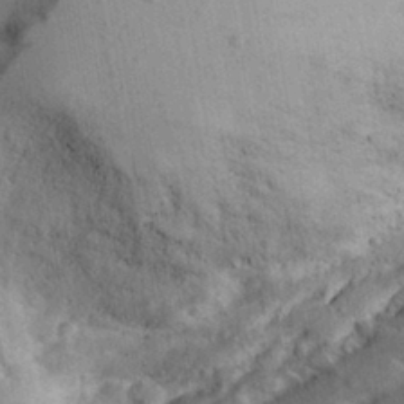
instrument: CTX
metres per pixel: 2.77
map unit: Aa
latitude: 28.9325
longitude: -146.5735
